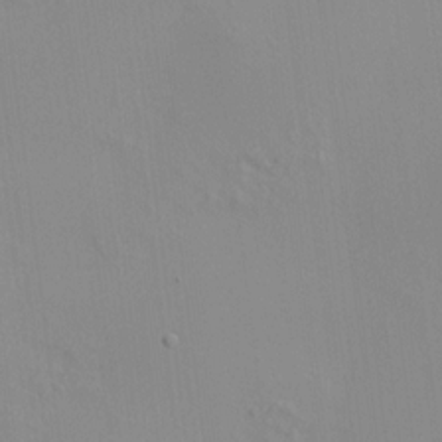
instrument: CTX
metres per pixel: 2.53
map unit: HNhu
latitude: 11.3860
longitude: 10.0094
